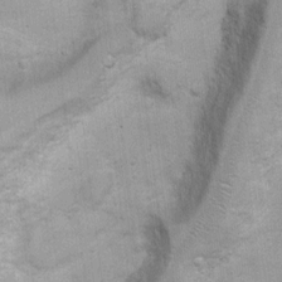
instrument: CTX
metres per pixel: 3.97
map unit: Ht
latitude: 4.5168
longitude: -21.9528
